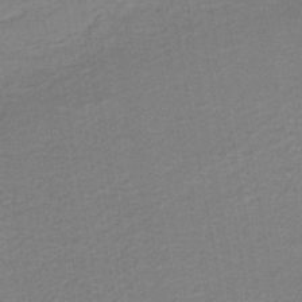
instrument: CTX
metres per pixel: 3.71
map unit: HNb
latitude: -44.7463
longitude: 52.1605
